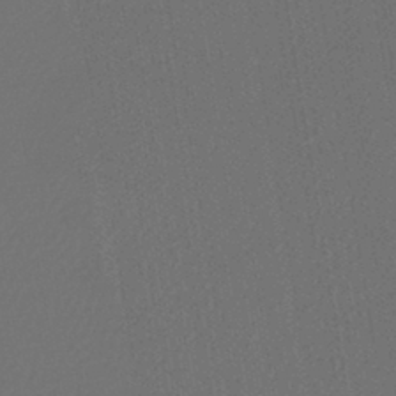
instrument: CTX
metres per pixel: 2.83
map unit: lHb
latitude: -43.1620
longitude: 67.9367
